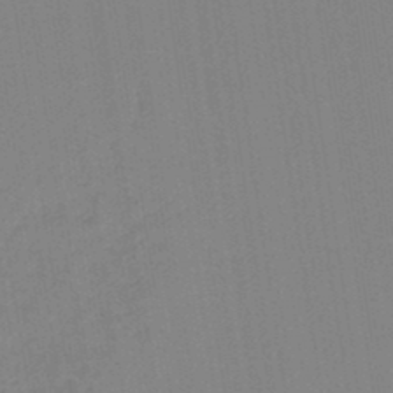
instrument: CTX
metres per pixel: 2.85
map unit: lHb
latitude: -44.6896
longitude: 72.7085
